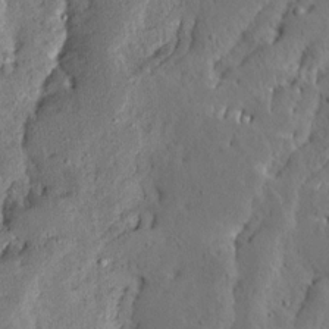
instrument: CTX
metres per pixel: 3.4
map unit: Ave
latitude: 13.5371
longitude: -136.6302
